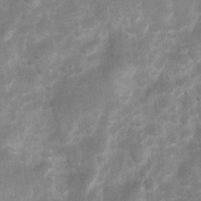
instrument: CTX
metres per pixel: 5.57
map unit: Ht
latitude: 4.3656
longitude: -22.4223
